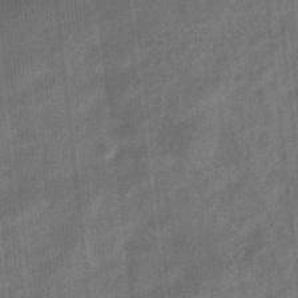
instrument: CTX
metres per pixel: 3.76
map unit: eHb
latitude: -38.1228
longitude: 79.6155
